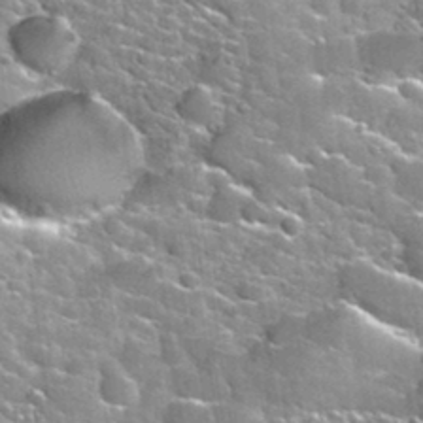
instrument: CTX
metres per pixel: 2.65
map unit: Nhu
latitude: 32.4034
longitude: -52.3467
